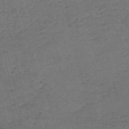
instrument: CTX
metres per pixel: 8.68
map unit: eHh
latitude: -54.9542
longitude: -89.6127
